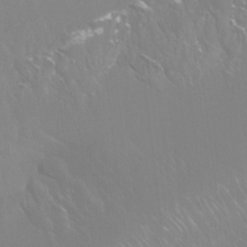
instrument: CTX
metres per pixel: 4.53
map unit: Htu
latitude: -15.4455
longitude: -47.7072
